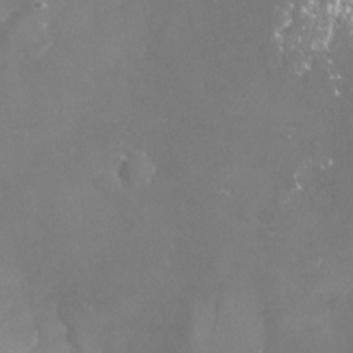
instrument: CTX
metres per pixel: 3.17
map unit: Nhu
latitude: -22.8408
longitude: -57.4615
